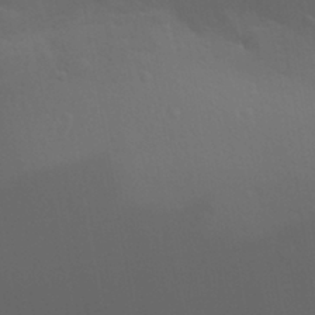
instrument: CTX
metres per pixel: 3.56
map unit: Aa
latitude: 30.5357
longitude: -135.5560
